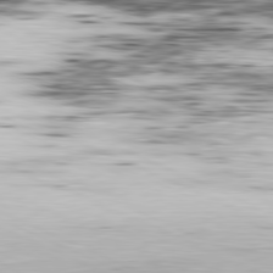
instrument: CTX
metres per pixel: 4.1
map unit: Ap
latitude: -81.5210
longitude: -69.1025
